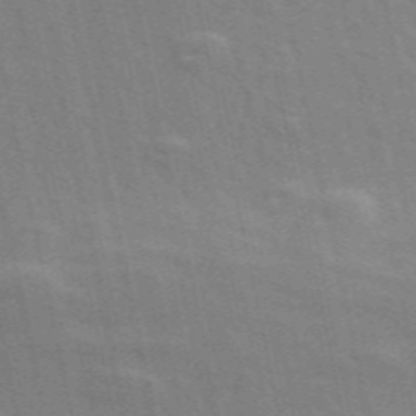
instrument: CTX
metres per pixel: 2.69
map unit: ANa
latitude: 50.0822
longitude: -82.5167
